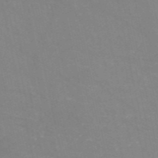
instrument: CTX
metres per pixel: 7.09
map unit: HNb
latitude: -54.9164
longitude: -38.0255
